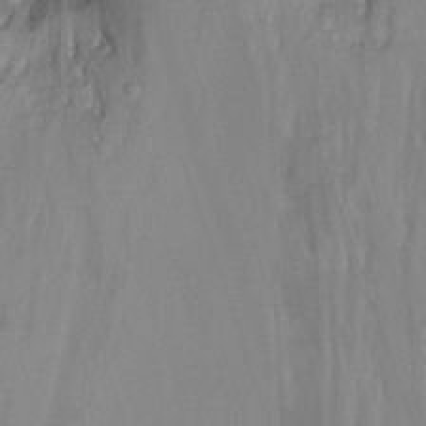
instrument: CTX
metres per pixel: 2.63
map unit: Nhu
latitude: -7.6155
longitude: -41.2536
